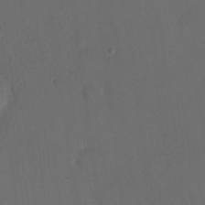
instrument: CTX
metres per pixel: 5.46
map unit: eHh
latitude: 19.2726
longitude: -65.1403
